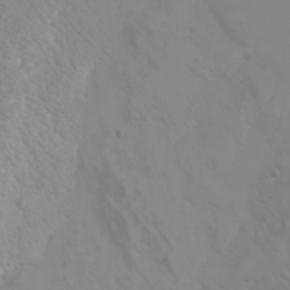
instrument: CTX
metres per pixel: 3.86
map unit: Htu
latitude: -6.4818
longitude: -71.8205
